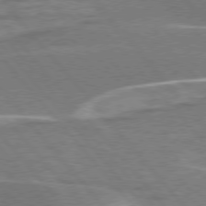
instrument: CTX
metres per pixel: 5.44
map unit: lApd
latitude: 76.3089
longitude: -63.1215
